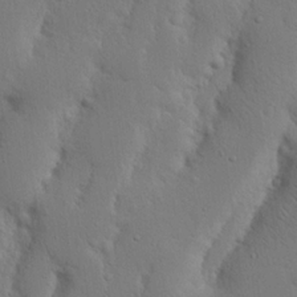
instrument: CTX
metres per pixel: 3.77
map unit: Nhu
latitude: 18.7435
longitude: -75.3293
